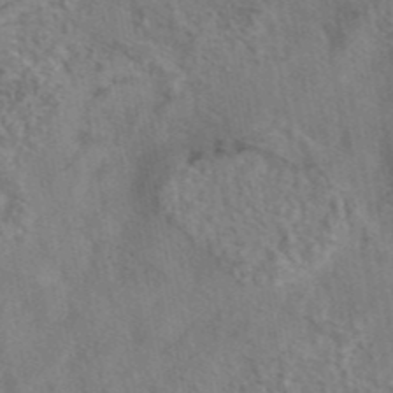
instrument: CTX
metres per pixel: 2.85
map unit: eAb
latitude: 43.0647
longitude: 104.0850
